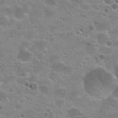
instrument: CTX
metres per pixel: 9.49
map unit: Hto
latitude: 24.4790
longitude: -50.7057
